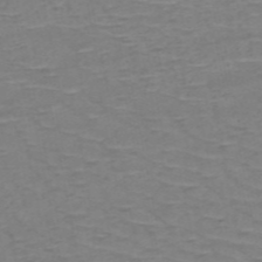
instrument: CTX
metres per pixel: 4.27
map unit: HNb
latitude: -53.6721
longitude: -44.3089
